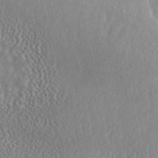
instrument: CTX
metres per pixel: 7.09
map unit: ANa
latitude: 45.2159
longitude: 27.3131
